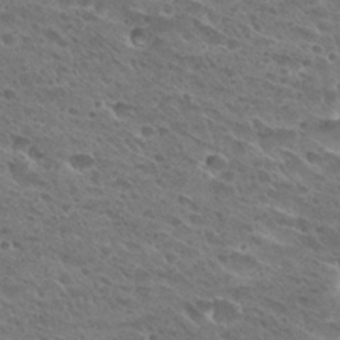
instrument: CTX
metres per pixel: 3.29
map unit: Hto
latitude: 28.3656
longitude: -39.5371
